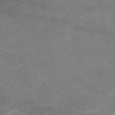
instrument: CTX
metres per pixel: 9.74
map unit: eAb
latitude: 48.7057
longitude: 122.7463
